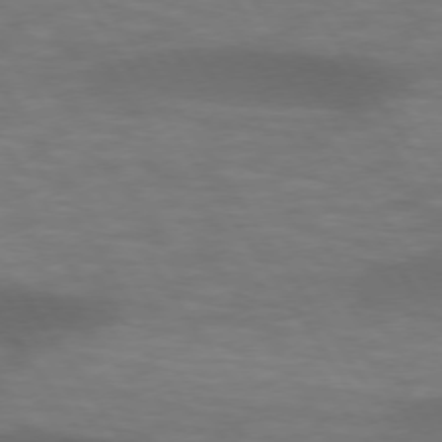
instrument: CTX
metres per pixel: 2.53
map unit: lApd
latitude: 74.2145
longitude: -52.3279
